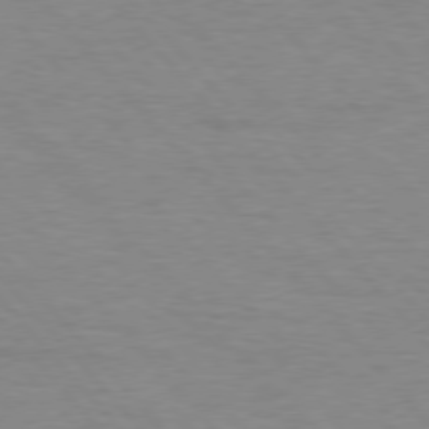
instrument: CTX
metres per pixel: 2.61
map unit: lApd
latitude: 76.0822
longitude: -87.1403
